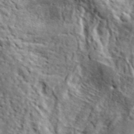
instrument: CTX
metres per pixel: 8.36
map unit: lHvf
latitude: 40.2900
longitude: -86.9702
